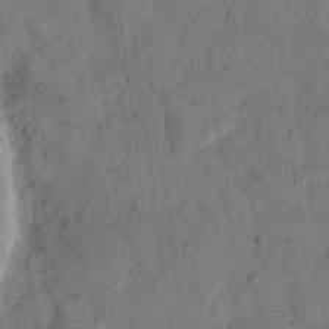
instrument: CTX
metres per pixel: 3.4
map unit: eHh
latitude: 14.5357
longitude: -66.4790
